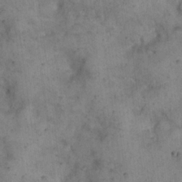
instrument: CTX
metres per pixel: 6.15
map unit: eHh
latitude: 20.8002
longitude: -60.6301
